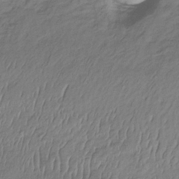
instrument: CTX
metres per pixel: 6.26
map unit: lHb
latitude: -34.5196
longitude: 69.6532
